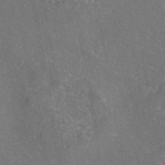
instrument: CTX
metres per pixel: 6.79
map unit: eAb
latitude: 46.0444
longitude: 106.9731
